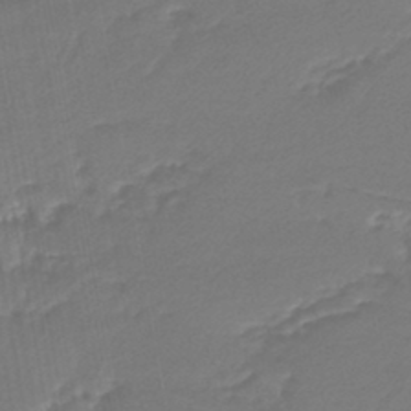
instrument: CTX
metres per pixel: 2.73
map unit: lHb
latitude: -44.5952
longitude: 61.7289
